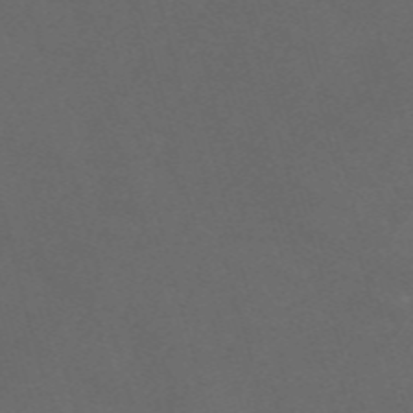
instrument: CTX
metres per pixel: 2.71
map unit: Nve
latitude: -58.6896
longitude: 59.5588
